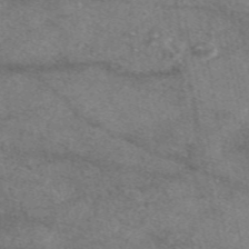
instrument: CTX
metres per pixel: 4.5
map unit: eAb
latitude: 48.1389
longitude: 121.7855
